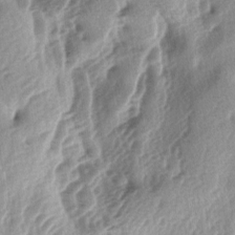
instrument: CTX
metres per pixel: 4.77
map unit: lAa
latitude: -4.7274
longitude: -125.2915
